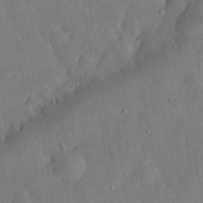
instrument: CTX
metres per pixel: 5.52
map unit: eHh
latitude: 31.8206
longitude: -76.8569
